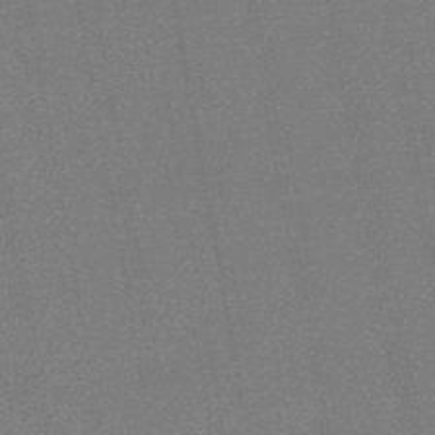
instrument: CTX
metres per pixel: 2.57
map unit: lHb
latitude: -48.7652
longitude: 82.6140
